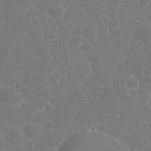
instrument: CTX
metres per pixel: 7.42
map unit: eHh
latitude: 32.7624
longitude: -60.9136
